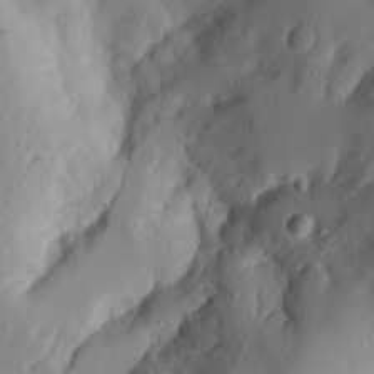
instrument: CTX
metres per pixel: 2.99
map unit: Aa
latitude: 14.8569
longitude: -140.6490
